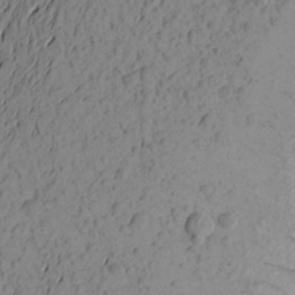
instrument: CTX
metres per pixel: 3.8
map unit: Aa
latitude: 22.9703
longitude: -149.0647
